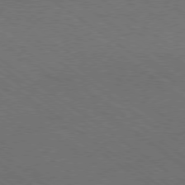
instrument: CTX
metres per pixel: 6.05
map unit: Ap
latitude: -79.5588
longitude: -64.1011
